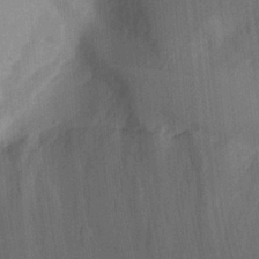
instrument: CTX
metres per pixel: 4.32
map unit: Aa
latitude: 23.8772
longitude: -135.8772
